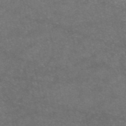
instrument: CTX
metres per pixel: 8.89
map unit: eAb
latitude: 47.0081
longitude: 120.5384
